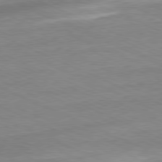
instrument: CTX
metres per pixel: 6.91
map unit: Ap
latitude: -81.3699
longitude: -71.3104
